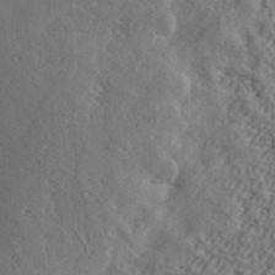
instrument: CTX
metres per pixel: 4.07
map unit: ANa
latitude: 43.2915
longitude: 48.9731
